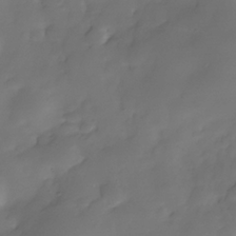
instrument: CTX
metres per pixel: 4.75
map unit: Nhe
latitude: -37.0297
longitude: -117.4049
